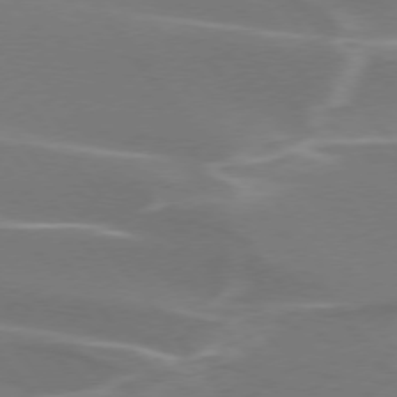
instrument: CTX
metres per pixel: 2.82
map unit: lApd
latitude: 75.1970
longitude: -62.6869
